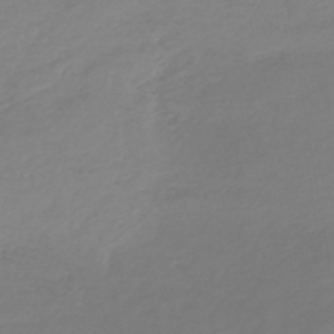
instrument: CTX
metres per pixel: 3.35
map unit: lHb
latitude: -40.4818
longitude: 72.3495
